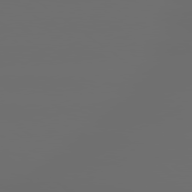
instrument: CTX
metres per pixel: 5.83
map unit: lApd
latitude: 79.4805
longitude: -138.8758
